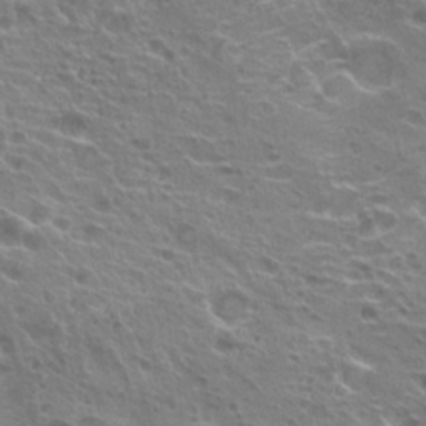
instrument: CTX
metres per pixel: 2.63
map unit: Hto
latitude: 22.7624
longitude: -40.0633
